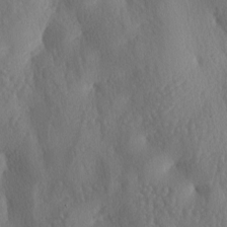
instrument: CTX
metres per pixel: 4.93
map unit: lAa
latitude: -7.9178
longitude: -128.4979
